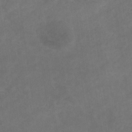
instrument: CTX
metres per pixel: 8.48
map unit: eHb
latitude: -32.7652
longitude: 72.4062
